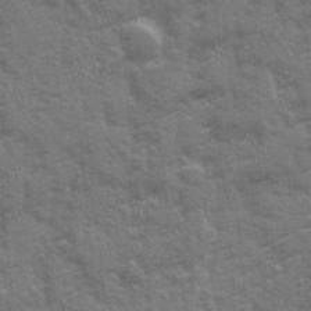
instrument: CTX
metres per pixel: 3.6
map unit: Ave
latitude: 20.4034
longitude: -133.5749
